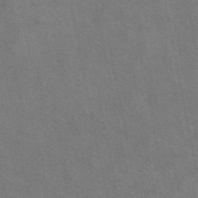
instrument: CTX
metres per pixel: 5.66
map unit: eAb
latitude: 51.2537
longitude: 115.0864
